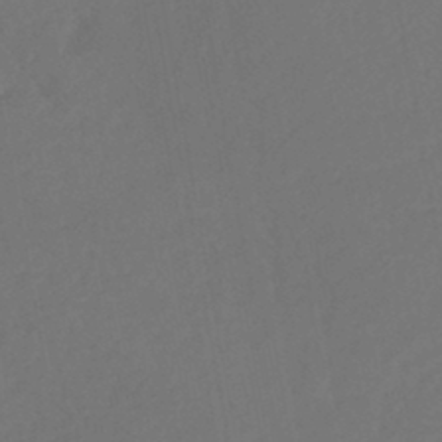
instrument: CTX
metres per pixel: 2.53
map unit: Nhe
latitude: -46.4440
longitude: -172.5734
